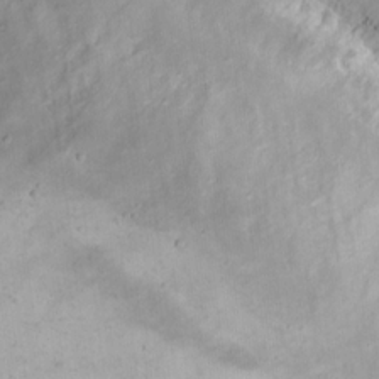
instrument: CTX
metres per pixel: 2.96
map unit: eHh
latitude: 16.2523
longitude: -67.7449
